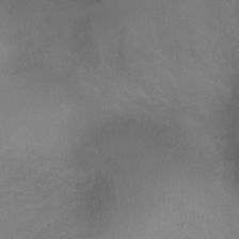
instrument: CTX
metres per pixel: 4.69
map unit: Ht
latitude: -5.1431
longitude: -19.1025
